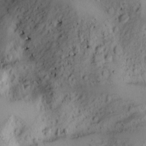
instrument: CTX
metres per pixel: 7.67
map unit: Nhu
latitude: -4.8030
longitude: -86.0444
